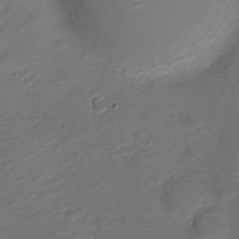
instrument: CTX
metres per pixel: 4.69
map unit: Nve
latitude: -20.1605
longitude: 105.8800
